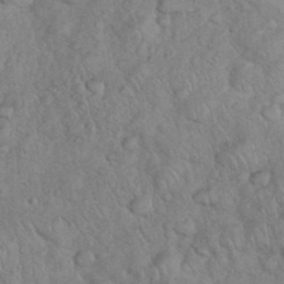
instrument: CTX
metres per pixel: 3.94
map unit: eHh
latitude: 36.1389
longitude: -64.1200
